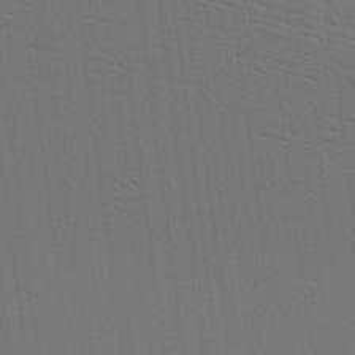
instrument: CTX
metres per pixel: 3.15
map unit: Hve
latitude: 3.6505
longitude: -125.2537
